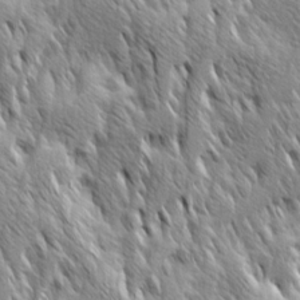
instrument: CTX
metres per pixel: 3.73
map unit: Ave
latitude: 14.7813
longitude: -134.4223
